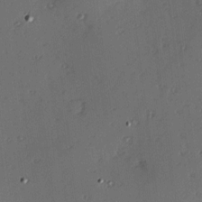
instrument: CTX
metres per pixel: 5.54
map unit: Hve
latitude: 14.0633
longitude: -90.6679
